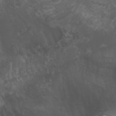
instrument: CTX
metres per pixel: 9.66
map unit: Aa
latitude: -3.5399
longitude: -73.1404
